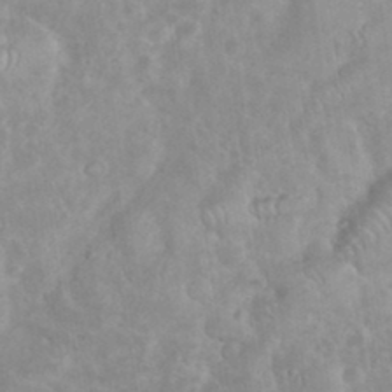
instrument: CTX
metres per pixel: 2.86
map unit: eHh
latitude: 35.7071
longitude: -61.9528
